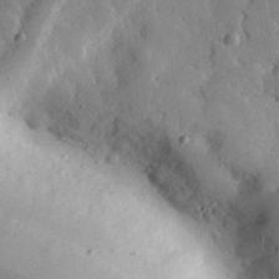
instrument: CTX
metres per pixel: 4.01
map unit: eHh
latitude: 32.4601
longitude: -80.5357
